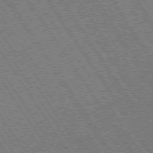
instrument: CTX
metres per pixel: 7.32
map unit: Hpe
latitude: 73.5560
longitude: -141.4615
